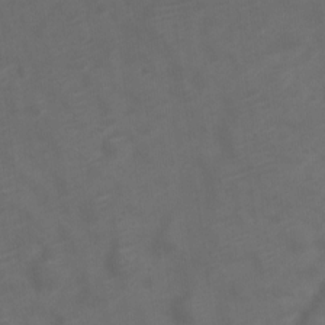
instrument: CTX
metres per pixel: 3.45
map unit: Nve
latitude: -20.0094
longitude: 106.4818
